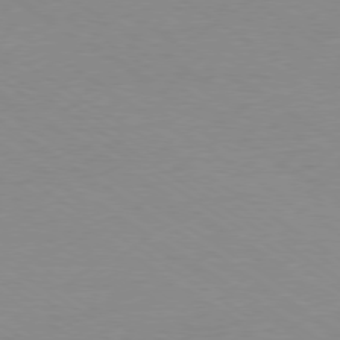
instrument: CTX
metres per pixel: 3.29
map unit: Ap
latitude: -79.2565
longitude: -94.0822
